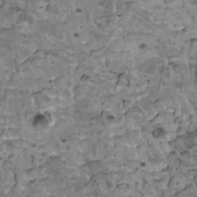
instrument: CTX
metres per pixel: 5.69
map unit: HNhu
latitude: 4.6679
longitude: 3.2564
